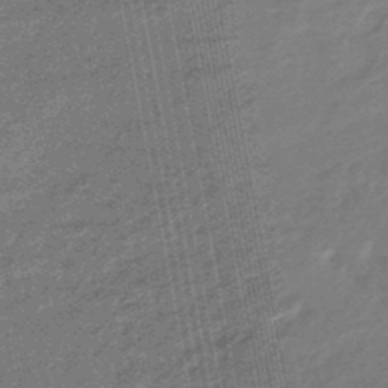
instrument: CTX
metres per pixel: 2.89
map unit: eHb
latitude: -45.9367
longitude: 89.4832
